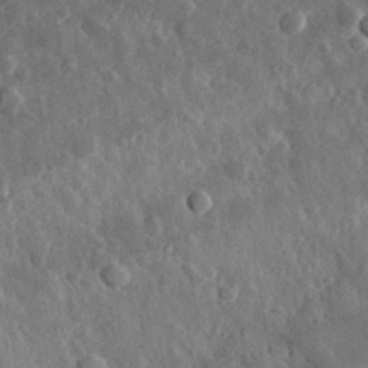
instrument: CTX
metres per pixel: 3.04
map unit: eHh
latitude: 31.5938
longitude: -80.0255
